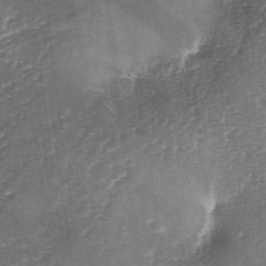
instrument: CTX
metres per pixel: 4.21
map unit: lAa
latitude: -4.4818
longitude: -128.4412
